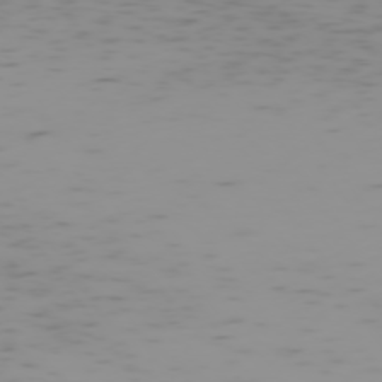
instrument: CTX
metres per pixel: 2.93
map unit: Hpe
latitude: -74.4062
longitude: 7.7477
